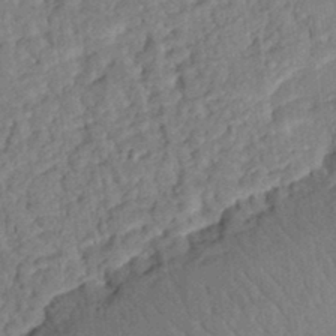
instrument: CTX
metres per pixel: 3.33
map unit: eHh
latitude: 25.1214
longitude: -80.2711
